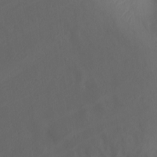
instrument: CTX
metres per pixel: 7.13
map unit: Ht
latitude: -6.6518
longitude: -26.4601
